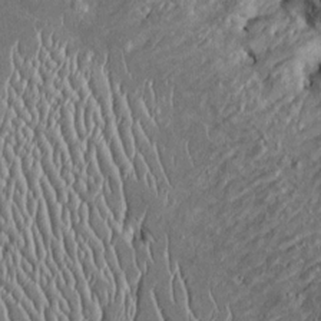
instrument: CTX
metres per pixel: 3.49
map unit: Htu
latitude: -6.5574
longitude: 157.1431
